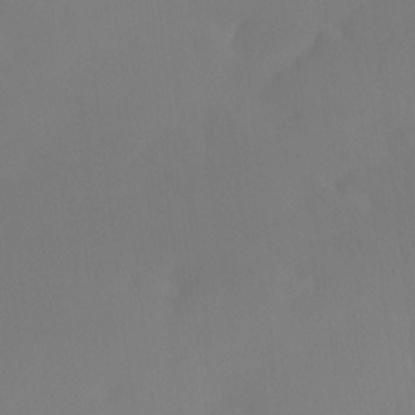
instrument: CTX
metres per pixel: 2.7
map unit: Htu
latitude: -15.1620
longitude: -47.3860
